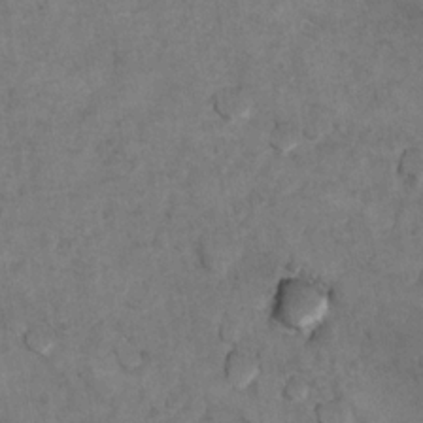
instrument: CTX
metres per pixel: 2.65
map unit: Hto
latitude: 8.1011
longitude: -35.5560
